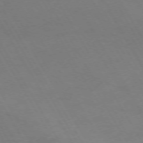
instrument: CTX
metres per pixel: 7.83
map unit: Hpe
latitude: -74.5385
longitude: 8.3117
